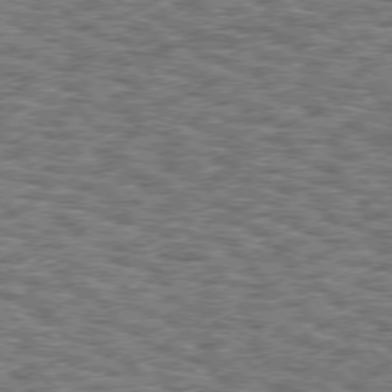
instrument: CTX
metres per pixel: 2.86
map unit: Hpe
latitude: 75.7072
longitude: -134.4412
